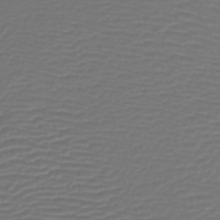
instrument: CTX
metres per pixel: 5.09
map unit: lHb
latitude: -42.8408
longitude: 77.0297
